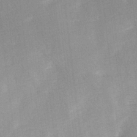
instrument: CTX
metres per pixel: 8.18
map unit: Ave
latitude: 10.6113
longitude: -106.8758
